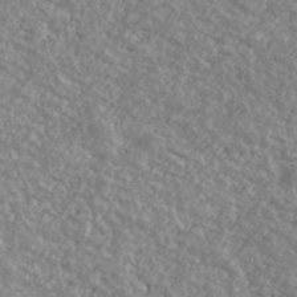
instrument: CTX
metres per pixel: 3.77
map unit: Ave
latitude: 39.8583
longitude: -111.0459
